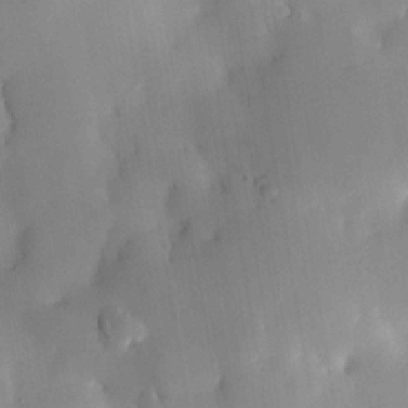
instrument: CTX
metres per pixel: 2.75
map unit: HNhu
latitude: 15.3293
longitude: 12.1606
